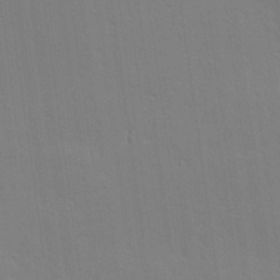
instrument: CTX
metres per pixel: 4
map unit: Hve
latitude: 25.2914
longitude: -93.8394
